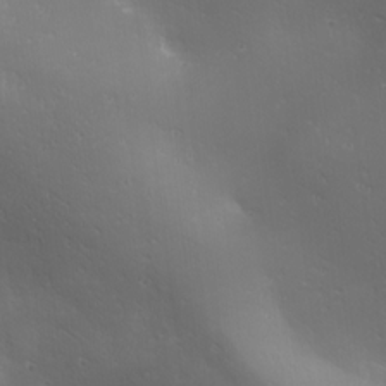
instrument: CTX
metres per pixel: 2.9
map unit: Ave
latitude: 19.8016
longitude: -138.0633
